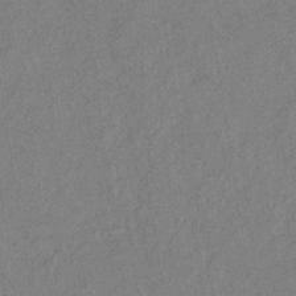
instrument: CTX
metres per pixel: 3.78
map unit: lHb
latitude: -34.8597
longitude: 70.9542
